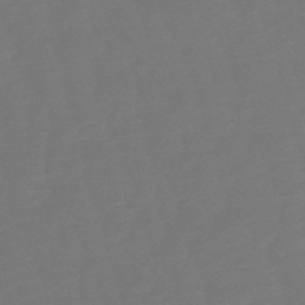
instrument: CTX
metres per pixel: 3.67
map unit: eHb
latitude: -50.4818
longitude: 77.7478
